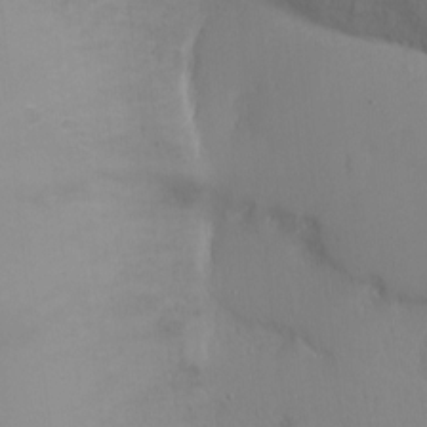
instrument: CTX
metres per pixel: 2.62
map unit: Ht
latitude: -15.2187
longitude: -41.2914
